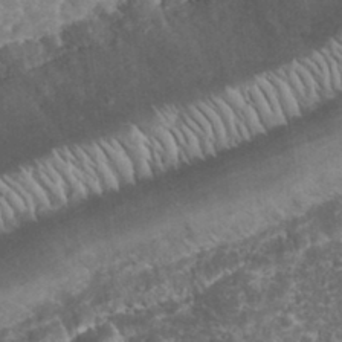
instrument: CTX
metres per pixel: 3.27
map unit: eHh
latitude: 32.8947
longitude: -62.2901
